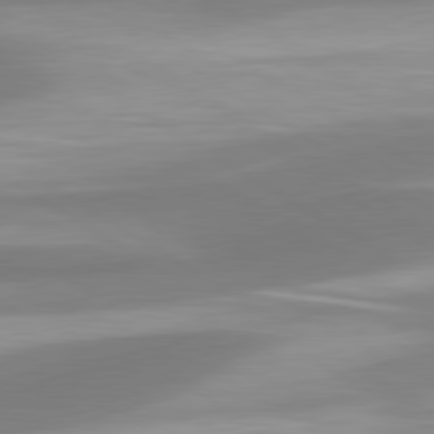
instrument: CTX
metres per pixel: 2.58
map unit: lApd
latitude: 80.5357
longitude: 175.6154
